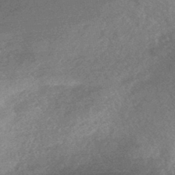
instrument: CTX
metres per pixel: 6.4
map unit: HNhu
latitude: -44.5385
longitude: 92.7841
